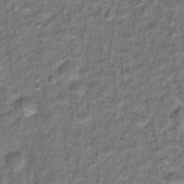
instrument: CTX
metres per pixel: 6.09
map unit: Hto
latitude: 15.7261
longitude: -36.1011
